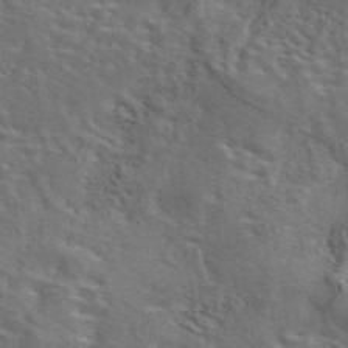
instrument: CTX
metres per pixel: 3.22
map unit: eAb
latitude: 43.6316
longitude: 111.8422
